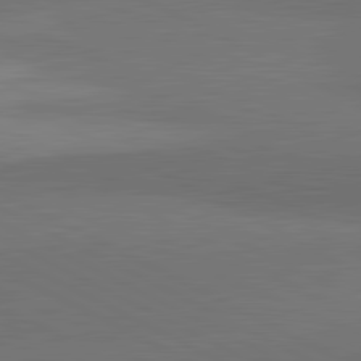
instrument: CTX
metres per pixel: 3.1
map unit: lApd
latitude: 82.0444
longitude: 159.2564
